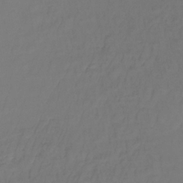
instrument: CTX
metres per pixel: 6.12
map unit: lHb
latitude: -35.6344
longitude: 64.3495
